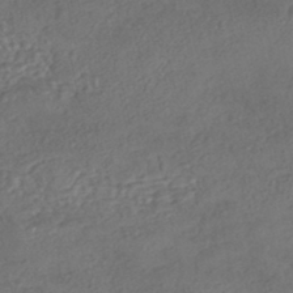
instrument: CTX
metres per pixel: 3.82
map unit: eHh
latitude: -42.9541
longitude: 122.6519
